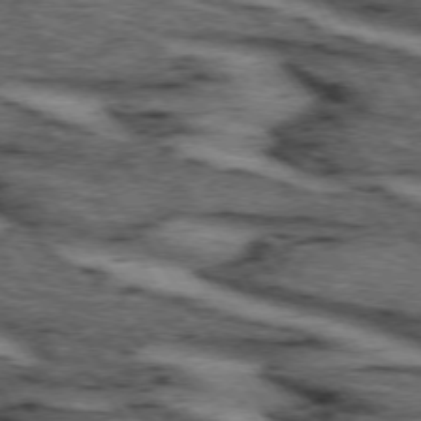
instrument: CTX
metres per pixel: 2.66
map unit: lApd
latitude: 73.7828
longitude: -73.6316
